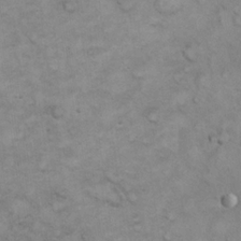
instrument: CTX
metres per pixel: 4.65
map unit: eHh
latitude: 21.9528
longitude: -59.1781
